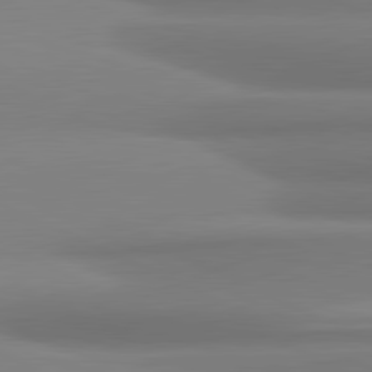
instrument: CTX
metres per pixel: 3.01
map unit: lApd
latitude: 81.4993
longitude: 176.6896
